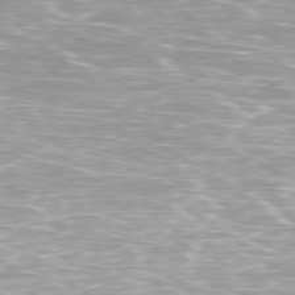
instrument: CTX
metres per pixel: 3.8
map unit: Ap
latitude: -79.3320
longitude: -66.7246
